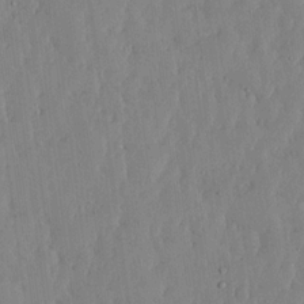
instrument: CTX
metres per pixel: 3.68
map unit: lHvf
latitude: 17.4804
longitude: -116.1011
